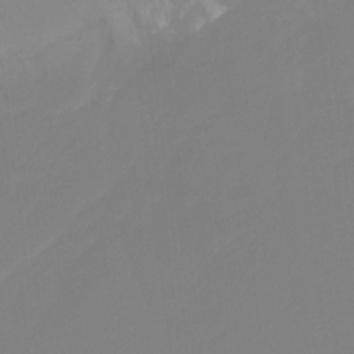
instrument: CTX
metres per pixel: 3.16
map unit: Ht
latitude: -15.2187
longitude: -49.7639
